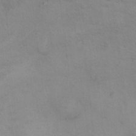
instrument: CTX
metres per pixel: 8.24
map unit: Ht
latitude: 12.3467
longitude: -39.7638
